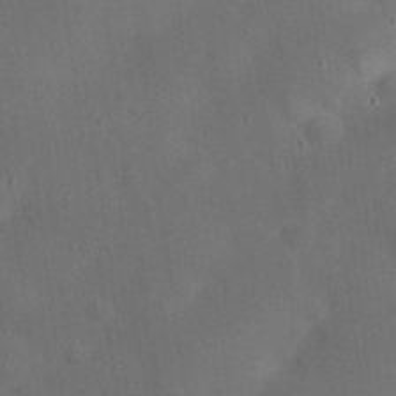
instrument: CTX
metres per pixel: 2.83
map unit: eHh
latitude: 25.8394
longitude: -68.9892
